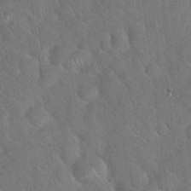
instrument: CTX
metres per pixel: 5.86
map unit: Hto
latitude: 19.7071
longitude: -53.0459
